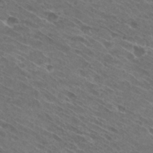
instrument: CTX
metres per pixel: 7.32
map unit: Hto
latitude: 29.2915
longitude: -44.1766
